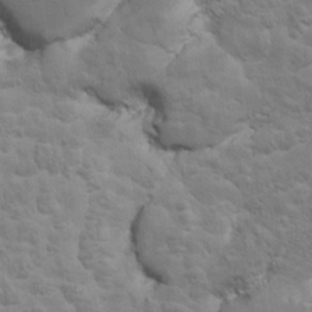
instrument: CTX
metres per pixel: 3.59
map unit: Hto
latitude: 8.8947
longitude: -31.5560
